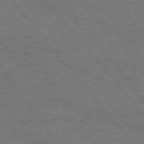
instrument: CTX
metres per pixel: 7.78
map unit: Hpe
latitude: 75.5371
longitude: -151.5371
